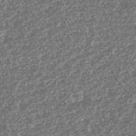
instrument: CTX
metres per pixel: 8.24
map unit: HNhu
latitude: -43.7288
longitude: 104.1794
